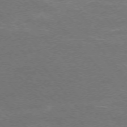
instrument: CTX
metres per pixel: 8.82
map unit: Ap
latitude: -75.5399
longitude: -74.3656
